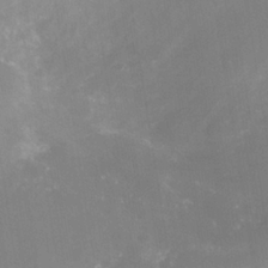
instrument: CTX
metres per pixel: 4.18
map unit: Nhe
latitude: -37.7099
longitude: -112.4412
